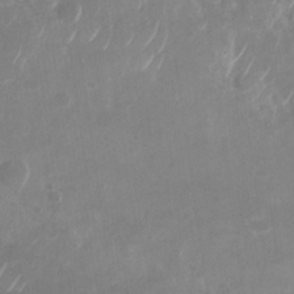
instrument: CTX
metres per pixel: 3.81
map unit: Nhu
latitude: -28.7274
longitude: -70.3845
